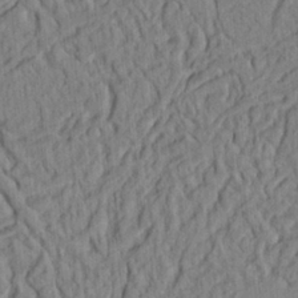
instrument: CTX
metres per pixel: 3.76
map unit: Ht
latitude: 8.3090
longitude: -76.0822
